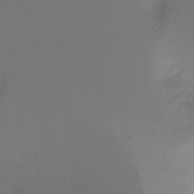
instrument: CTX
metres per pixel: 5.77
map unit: Ht
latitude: -6.6518
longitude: -29.1214
